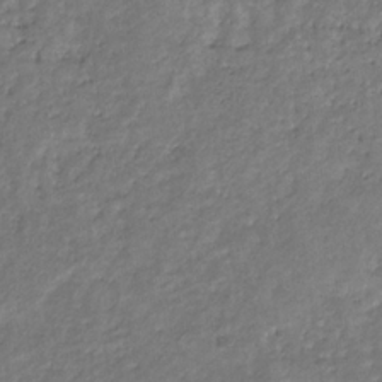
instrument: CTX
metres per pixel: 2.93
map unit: eHb
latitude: -29.8989
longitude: 69.4265
